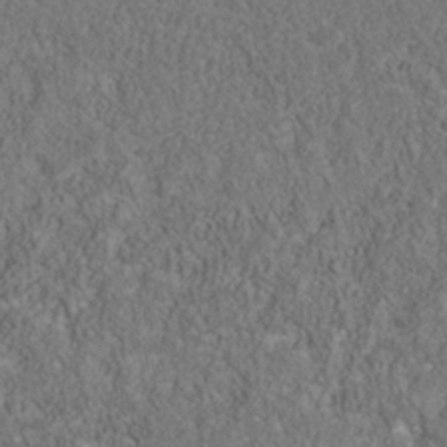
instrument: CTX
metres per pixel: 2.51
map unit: Nhu
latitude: -39.7667
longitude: -84.5924
